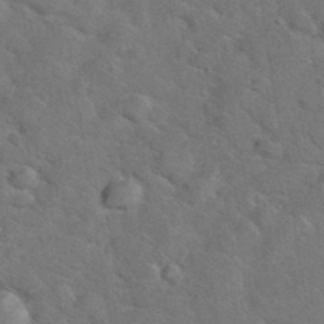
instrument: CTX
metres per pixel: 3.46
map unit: eHh
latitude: 37.9906
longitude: -65.8016
